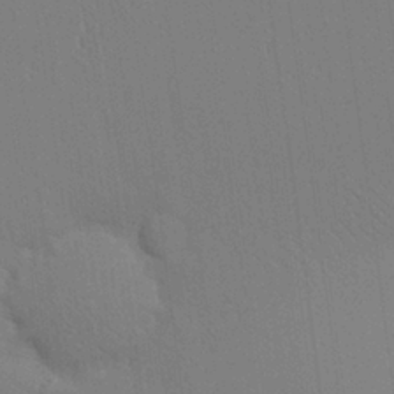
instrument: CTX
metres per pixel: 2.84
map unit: Aa
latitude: 25.0269
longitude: -133.1970
